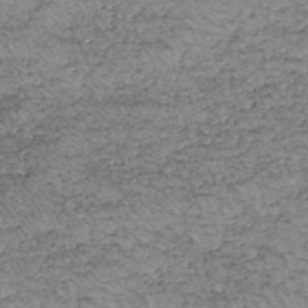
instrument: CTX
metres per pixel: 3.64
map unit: HNhu
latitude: -47.0486
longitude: 30.8597
